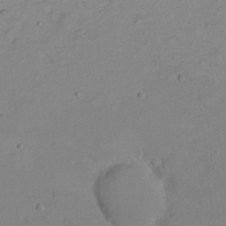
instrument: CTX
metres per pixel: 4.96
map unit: eHh
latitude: 22.2522
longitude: -66.0633
